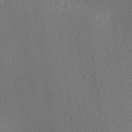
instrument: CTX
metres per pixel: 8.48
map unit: lAa
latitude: -9.8233
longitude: -127.3482
